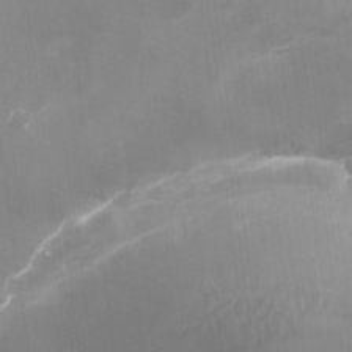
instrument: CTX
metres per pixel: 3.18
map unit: Nhu
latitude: -29.0487
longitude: -76.6868
